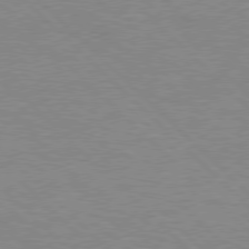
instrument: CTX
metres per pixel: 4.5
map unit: Hpe
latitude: 77.4237
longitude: -156.3845
